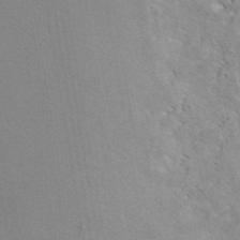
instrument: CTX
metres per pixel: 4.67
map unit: ANa
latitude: 41.9528
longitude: 51.2753
